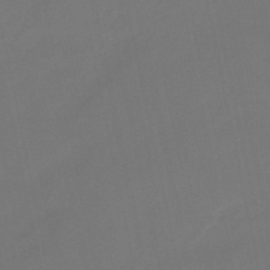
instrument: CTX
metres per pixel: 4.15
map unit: HNb
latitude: -51.5210
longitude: -46.8002
